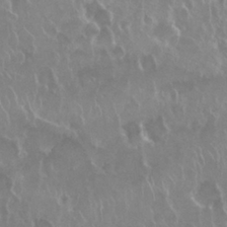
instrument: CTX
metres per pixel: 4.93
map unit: Nhu
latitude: 28.5168
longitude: -62.3279
